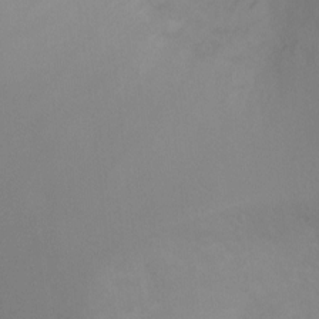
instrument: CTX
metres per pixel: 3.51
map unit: Ht
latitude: -4.3495
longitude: -25.0458
